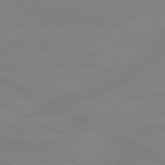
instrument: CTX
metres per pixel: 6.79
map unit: lApd
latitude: 81.1781
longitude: -176.5545
